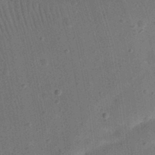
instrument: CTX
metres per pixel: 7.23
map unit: eHh
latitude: 24.5545
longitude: -71.0080
